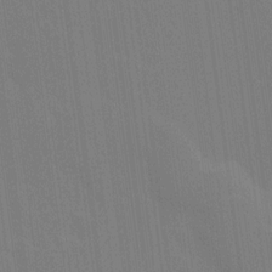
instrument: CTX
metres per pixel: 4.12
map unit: Ave
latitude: 15.4616
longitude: -130.2523
